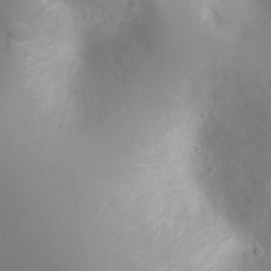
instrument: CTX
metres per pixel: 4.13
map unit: Ht
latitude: -4.3495
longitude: -29.2348
